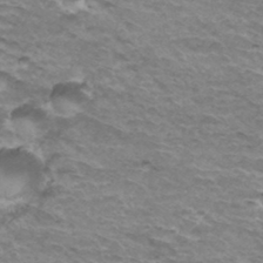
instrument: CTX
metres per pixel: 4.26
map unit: Hto
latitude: 35.9150
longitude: -42.7246
